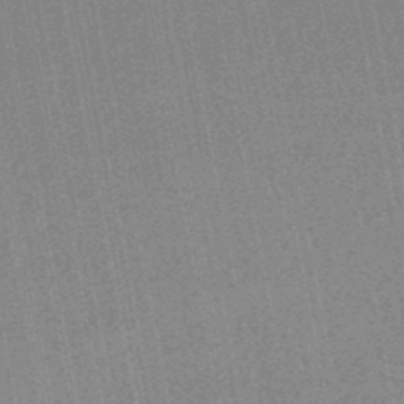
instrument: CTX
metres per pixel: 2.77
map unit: HNhu
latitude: -48.7841
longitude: 99.3321
